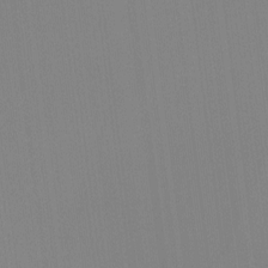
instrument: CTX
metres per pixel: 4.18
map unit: Hto
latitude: -11.5210
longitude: -38.2333
